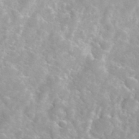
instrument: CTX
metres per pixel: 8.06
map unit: Hto
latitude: 34.9135
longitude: -45.8394
